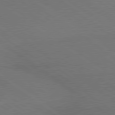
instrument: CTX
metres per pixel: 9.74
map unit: lApd
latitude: 79.4238
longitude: -177.3292
